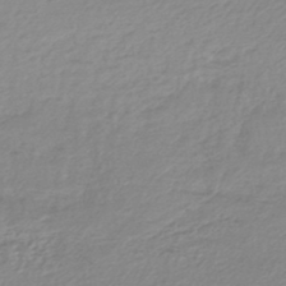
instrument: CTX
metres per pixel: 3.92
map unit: lHb
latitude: -45.4265
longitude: 70.8030
